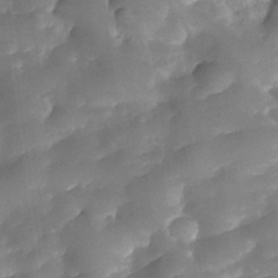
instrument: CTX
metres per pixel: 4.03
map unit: Nhe
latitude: -33.6722
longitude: -143.4804
